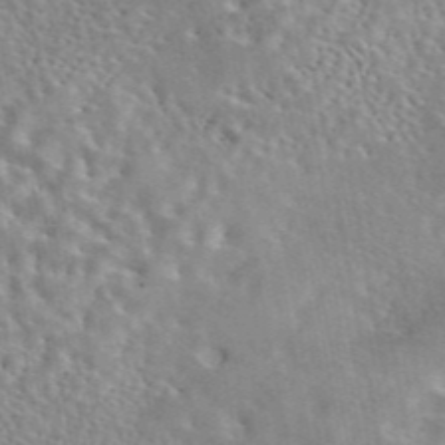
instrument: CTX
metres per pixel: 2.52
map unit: eAb
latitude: 44.3089
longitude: 114.0850
